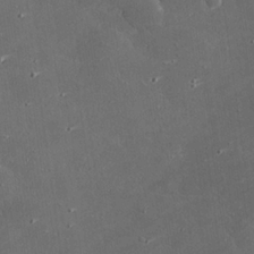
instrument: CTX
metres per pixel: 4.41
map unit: eHh
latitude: 24.3089
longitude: -90.8191
